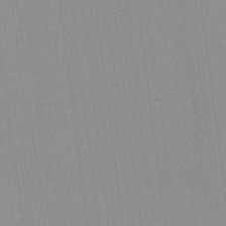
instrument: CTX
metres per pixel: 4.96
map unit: lHvf
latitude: -12.6330
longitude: -104.1767
